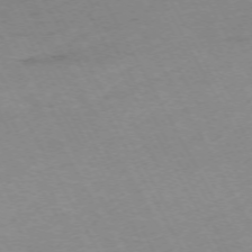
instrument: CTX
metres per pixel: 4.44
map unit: Hpe
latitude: -72.1417
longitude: 8.4062
